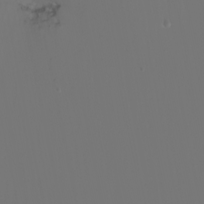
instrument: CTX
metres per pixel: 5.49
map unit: Nhu
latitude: -7.1431
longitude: -83.8583
